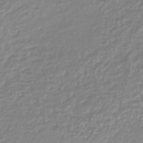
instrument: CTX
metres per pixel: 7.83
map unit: lHb
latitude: -41.6344
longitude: 71.3888
